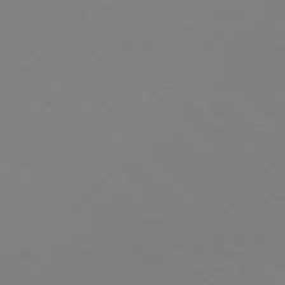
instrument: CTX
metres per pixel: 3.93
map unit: Ap
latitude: -78.3117
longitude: -91.8394
